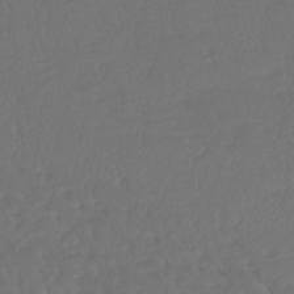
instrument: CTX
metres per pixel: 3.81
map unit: lHb
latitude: -43.0108
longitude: 68.9352
